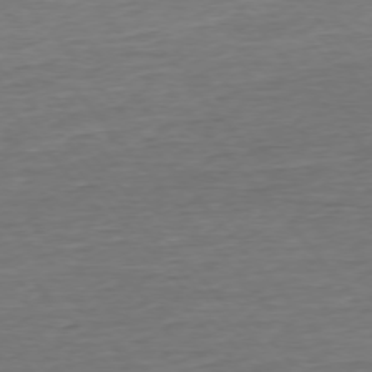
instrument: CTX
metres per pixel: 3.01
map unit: Ap
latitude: -75.6722
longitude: -93.3292
